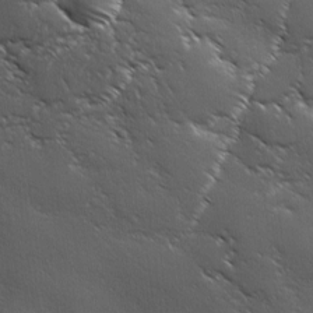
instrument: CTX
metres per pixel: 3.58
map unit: Ave
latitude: 1.0836
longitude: -113.9150
